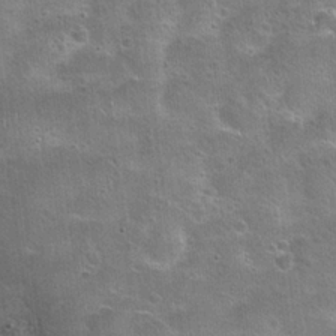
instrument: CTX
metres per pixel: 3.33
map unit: Hto
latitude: 22.9703
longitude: -48.9892
